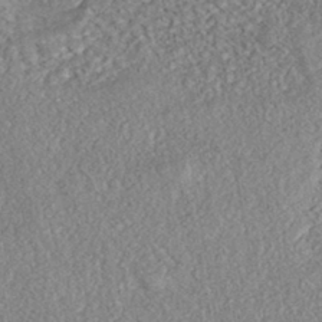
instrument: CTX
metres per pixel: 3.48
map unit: eHh
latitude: -42.8785
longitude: 118.0661
